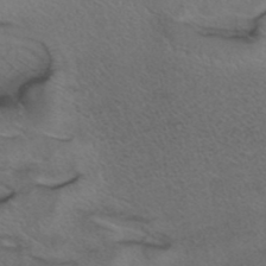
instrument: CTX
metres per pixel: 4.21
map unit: ANa
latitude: 40.3089
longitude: 28.7841
